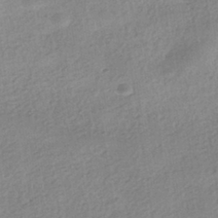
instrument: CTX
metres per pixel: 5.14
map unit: HNhu
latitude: -40.8786
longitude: 95.9745
